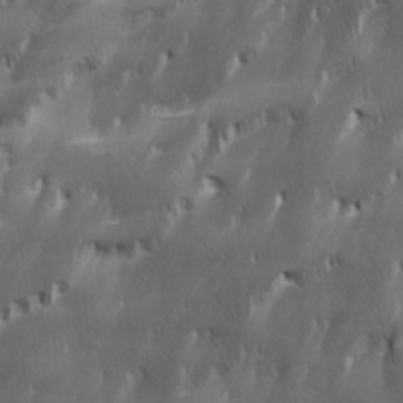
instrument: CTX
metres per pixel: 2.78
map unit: Ave
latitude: 15.6127
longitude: -135.3859
